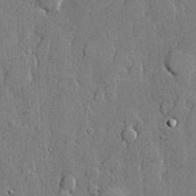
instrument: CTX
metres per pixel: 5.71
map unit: lHvf
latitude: 21.3104
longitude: 145.8234
